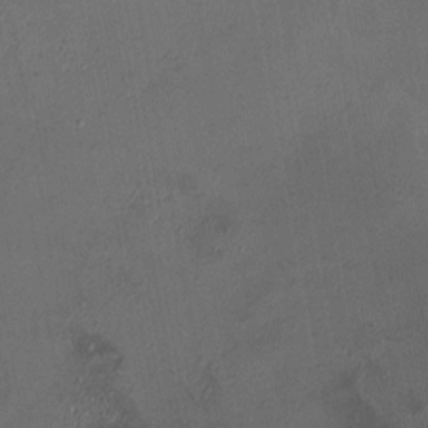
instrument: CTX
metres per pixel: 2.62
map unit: HNhu
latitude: 4.8191
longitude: 14.4440
